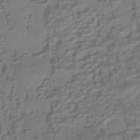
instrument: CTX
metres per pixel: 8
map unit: HNhu
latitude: -41.8422
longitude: 101.0486
